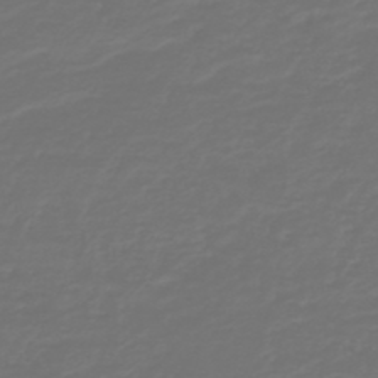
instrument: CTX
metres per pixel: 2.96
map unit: HNb
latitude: -47.4076
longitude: 54.5574
